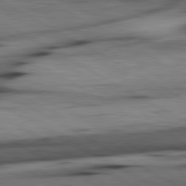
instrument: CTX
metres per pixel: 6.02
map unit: lApd
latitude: 80.4790
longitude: 162.4251
